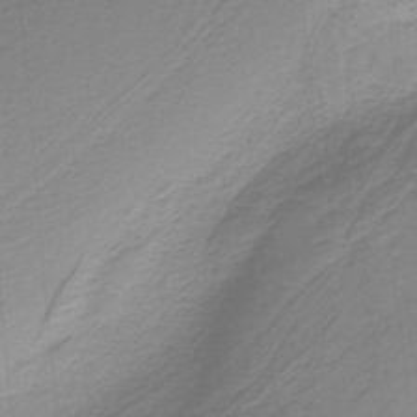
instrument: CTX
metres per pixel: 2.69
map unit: HNb
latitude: -36.6329
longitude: 55.8045
